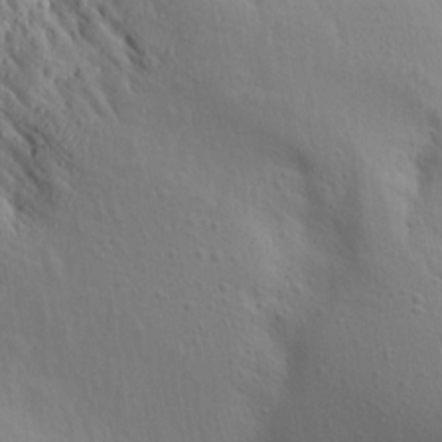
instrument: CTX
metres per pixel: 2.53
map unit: Aa
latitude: 15.1026
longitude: -143.3860
